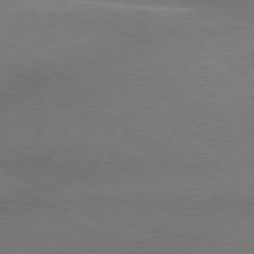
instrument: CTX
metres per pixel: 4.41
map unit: lApd
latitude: 79.8961
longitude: -135.3859
